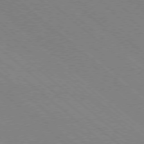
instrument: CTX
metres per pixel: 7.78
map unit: Ap
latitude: -78.4818
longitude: -65.4048
